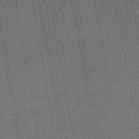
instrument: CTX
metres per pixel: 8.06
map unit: lHb
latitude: -44.6896
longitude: 70.4818
